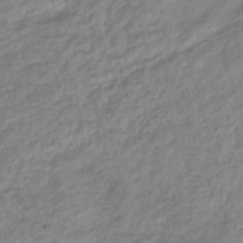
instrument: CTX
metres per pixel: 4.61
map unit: lHb
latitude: -40.6140
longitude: 71.4455
